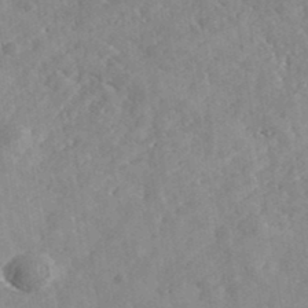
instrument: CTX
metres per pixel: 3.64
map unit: lHvf
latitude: 37.3482
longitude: -91.3860
